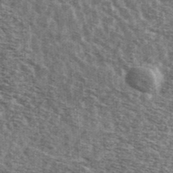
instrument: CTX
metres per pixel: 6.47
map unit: Ave
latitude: 42.1578
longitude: -106.6679
